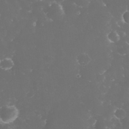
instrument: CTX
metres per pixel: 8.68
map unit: eHh
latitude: 32.6490
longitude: -63.3293
